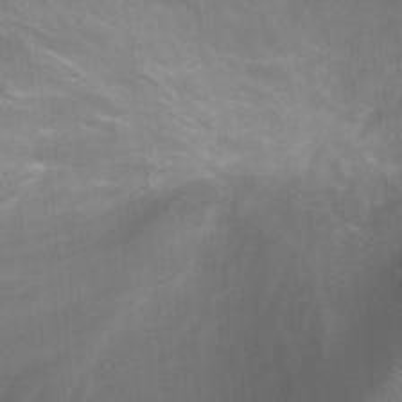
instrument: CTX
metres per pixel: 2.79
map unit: Ht
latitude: -0.7841
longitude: -17.0081
